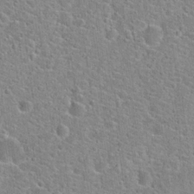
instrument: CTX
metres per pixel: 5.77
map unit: Hto
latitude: 22.0633
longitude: -44.6301
